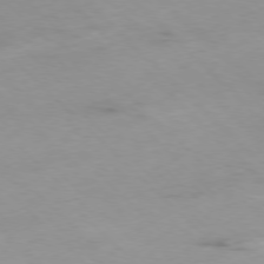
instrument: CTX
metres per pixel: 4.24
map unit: Ap
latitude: -77.5210
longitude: -91.1025
